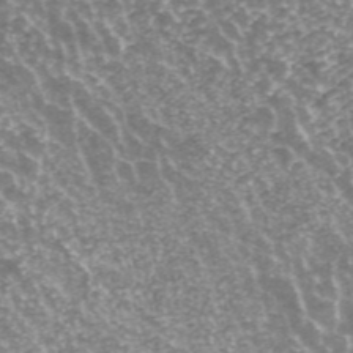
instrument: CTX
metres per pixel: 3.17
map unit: ANa
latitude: 43.5938
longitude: 24.8975
